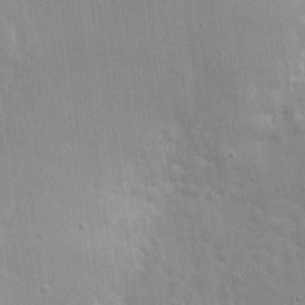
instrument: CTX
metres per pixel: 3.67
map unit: eHh
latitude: 8.1767
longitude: -72.6680
